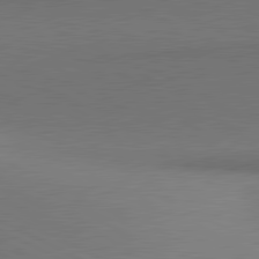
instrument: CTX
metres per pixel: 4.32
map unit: lApd
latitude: 81.2159
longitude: 154.1606
